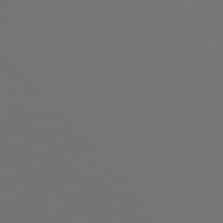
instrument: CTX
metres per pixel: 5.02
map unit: Hpe
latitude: 78.3845
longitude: 177.5399
